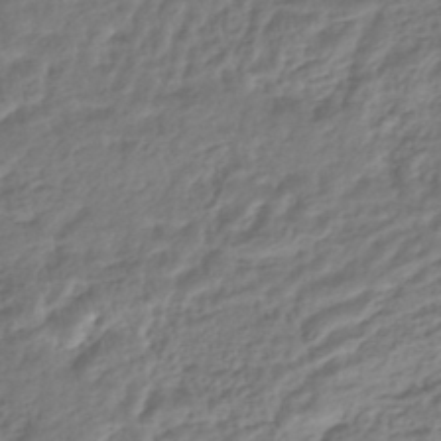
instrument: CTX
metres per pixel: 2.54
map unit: HNhu
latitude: -44.6141
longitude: 102.9164
